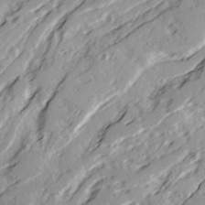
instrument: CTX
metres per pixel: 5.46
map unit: Ave
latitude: 21.5371
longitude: -131.5372
